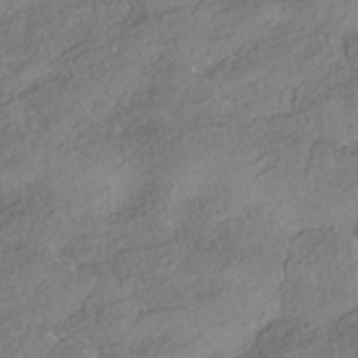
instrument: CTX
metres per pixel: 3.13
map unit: HNhu
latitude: -41.8044
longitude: 103.4832
